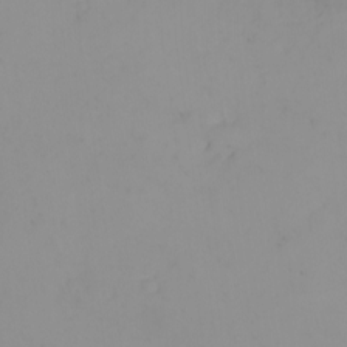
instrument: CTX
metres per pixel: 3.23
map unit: eHh
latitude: -5.2376
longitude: -80.5168
